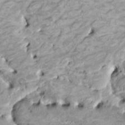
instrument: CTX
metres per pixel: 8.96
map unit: HNhu
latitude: 3.8961
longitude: -3.0836
